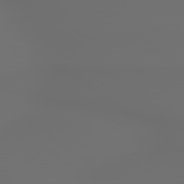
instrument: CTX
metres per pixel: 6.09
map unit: lApd
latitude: 79.4049
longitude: 177.1998
